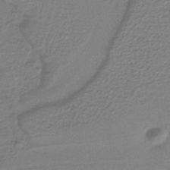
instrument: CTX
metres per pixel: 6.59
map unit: lHb
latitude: -40.3873
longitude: 53.6910
